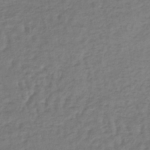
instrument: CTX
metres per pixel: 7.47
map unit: lHb
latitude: -38.5385
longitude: 63.7666
